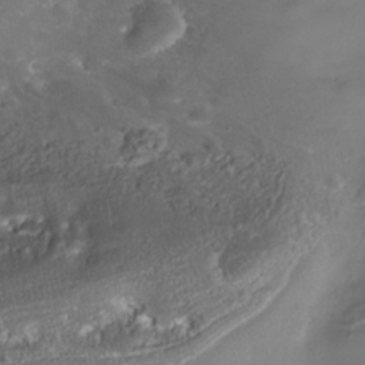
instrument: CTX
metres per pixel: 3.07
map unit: Nhe
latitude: -37.4643
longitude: -113.4615
